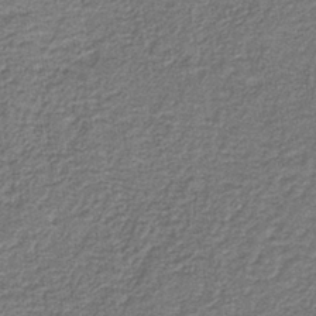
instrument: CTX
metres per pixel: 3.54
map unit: HNb
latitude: -39.5021
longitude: 51.0108
